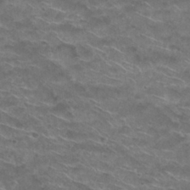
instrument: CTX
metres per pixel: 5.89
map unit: Nhu
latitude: 29.8394
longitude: -49.3860
